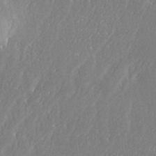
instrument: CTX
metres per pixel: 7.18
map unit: eHh
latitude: 34.1388
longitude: -132.7246
